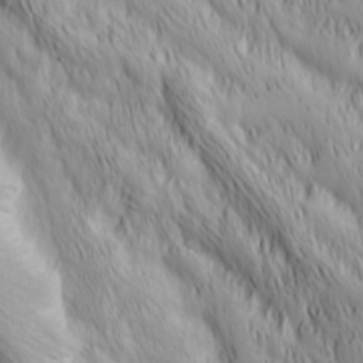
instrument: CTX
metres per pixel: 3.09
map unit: Hve
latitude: 32.5357
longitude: 149.4077
